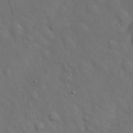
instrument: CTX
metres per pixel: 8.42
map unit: Hto
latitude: 18.1577
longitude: -53.1403
